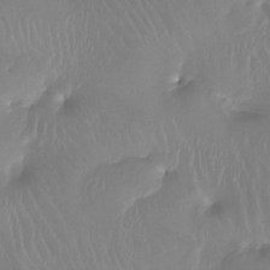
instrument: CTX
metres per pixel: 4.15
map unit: Htu
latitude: -13.6344
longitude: -46.6680
